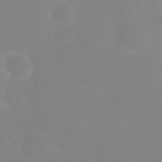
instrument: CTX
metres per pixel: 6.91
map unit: eHh
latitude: 23.9906
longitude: -66.0633
